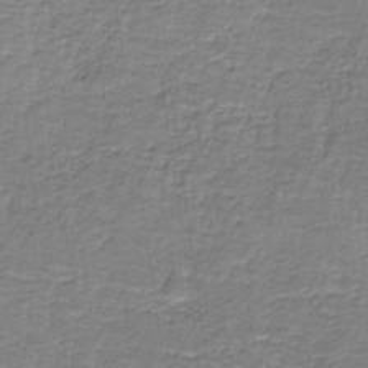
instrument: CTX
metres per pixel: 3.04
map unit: eAb
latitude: -36.7841
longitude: 52.6518
